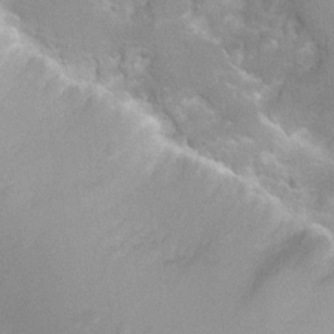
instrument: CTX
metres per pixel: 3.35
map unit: Ht
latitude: 4.7246
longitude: -20.7435
